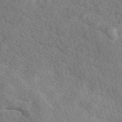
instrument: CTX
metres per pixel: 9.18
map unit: eAb
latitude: 49.6883
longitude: 116.7463
